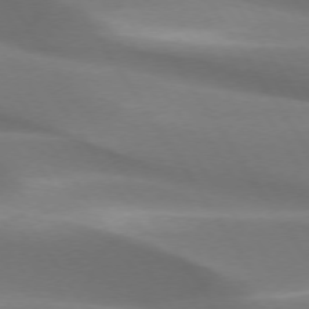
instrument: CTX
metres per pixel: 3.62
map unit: lApd
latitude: 73.4994
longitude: -50.8380
